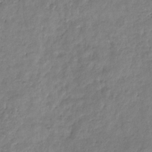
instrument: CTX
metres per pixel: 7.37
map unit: eHb
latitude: -29.6722
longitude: 69.3509
